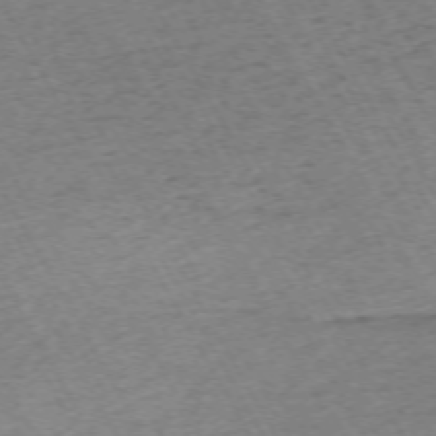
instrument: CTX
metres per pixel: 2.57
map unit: Hpe
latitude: -71.8234
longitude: 9.0675
